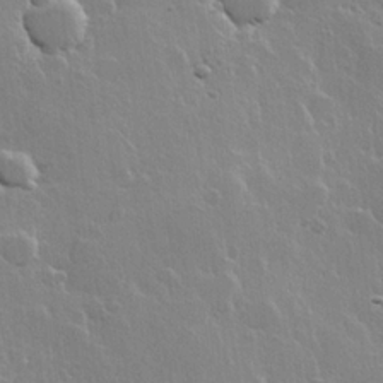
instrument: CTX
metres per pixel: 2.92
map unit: Hve
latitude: 22.6301
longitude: 149.1431
